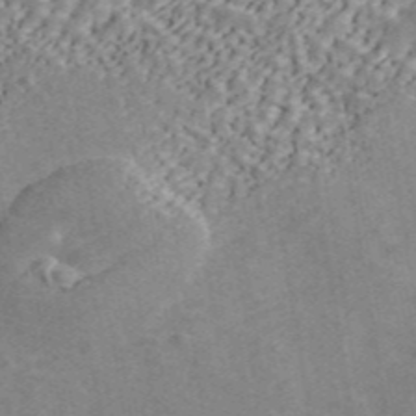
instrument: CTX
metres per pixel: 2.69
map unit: ANa
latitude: 44.4601
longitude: 45.7856
